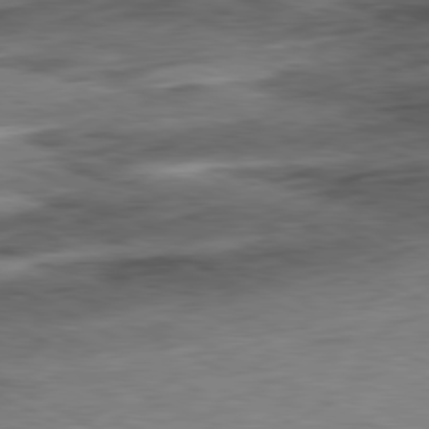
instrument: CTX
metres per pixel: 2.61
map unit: Ap
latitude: -81.1998
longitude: -73.2159
